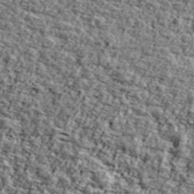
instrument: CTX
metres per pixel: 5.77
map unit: Ave
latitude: 43.4427
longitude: -110.9892
